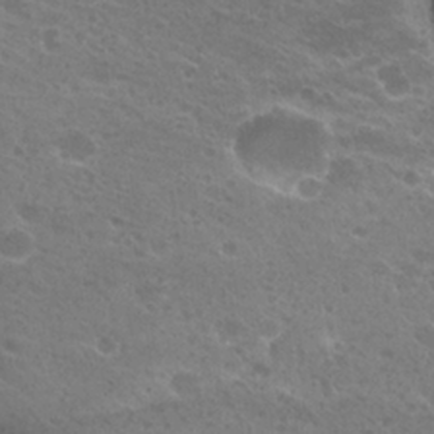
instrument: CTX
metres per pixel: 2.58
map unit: Hto
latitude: 26.1200
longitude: -36.8569
